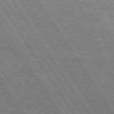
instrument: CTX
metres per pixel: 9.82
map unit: Hpe
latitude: 74.2900
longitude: -150.3089
